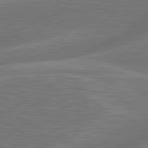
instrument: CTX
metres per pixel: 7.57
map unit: lApd
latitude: 81.3482
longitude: -167.3292
